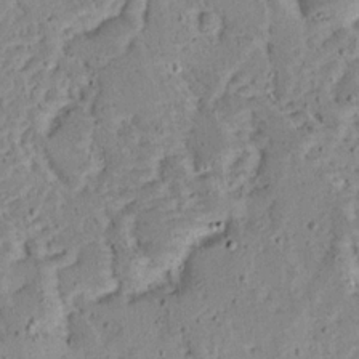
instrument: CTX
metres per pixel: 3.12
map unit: Ave
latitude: 13.7828
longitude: -138.8002
